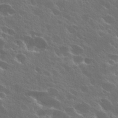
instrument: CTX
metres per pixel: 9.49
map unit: Hto
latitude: 27.8961
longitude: -41.2725
